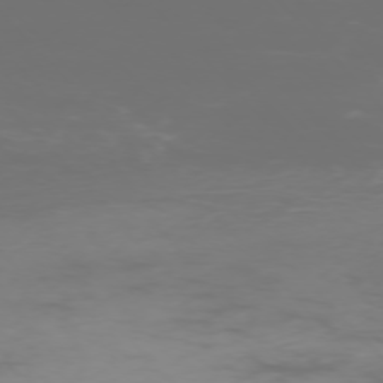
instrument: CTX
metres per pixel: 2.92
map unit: Ap
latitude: -75.4455
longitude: -75.9717
